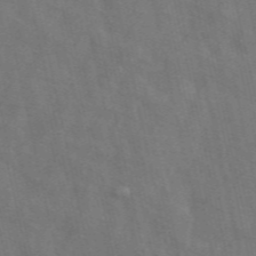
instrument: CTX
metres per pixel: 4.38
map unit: ANa
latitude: 49.6883
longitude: -79.5749
